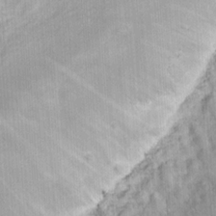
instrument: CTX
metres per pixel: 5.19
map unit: eHh
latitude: 7.1970
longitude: -75.9717
